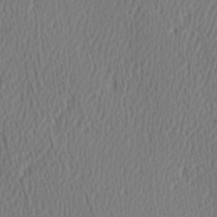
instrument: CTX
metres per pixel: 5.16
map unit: Hve
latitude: 2.9702
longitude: -124.6112
